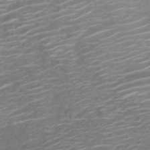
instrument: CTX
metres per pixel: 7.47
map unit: ANa
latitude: 36.6113
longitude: 13.7667
